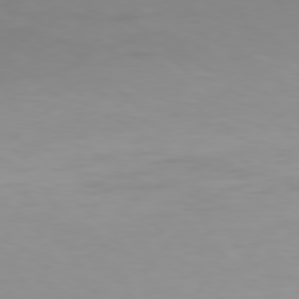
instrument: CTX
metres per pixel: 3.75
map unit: Hpe
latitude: 77.8772
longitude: -137.8584
